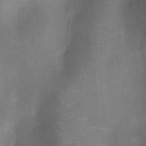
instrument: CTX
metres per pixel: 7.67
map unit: Ht
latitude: -5.0864
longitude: -19.4804
